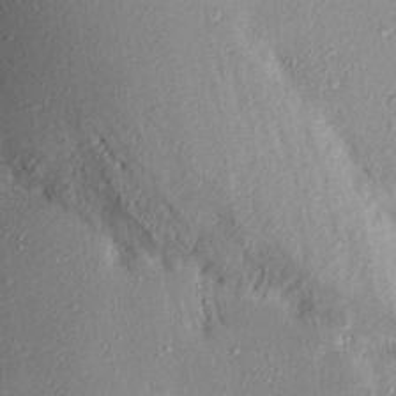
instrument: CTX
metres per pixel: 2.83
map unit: Aa
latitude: 16.3845
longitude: -148.5168
